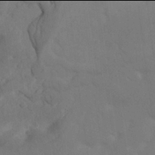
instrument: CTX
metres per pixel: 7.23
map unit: Nhu
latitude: 21.9906
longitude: -73.9717
